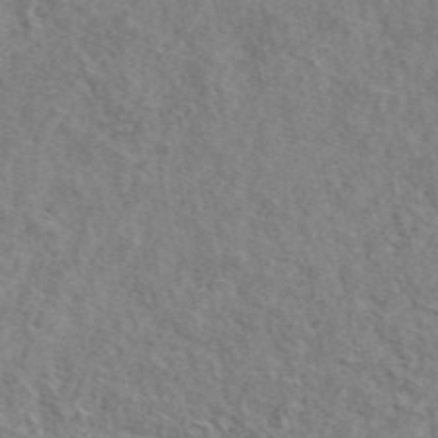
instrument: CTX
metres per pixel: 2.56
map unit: ANa
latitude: 46.3279
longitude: 29.7289
